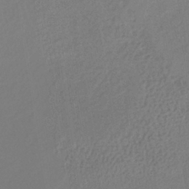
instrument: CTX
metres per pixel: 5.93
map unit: lHb
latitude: -38.7274
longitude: 68.4251
